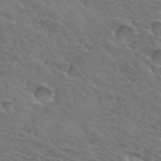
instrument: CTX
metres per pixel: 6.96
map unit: Hto
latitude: 32.4979
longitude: -45.9339
